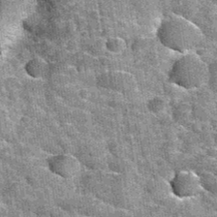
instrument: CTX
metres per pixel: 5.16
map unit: Hto
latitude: 35.4804
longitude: -52.7057
